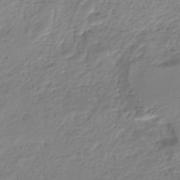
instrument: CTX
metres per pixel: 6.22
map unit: eHh
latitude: -43.1620
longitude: -32.9136
